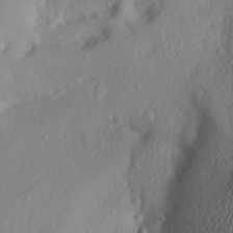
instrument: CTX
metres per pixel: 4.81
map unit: Aa
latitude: 25.7638
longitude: -146.6113
